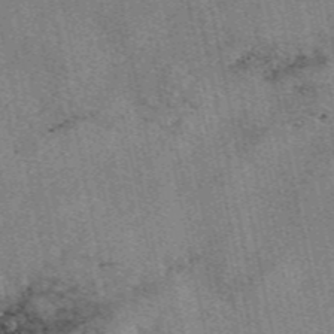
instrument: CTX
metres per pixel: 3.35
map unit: eAb
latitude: 48.9325
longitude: 104.8408
